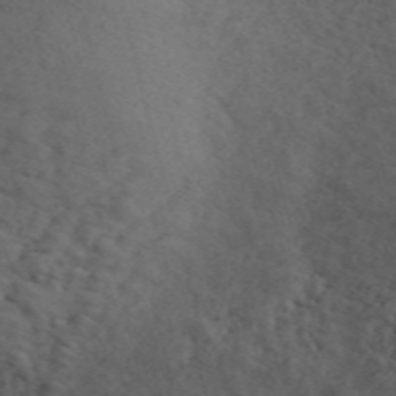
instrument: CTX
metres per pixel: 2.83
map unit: ANa
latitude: 49.7261
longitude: -81.6505
